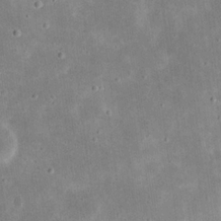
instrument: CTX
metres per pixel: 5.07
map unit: eHh
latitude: 21.3860
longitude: -67.8016
